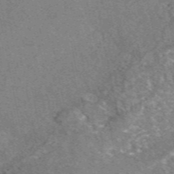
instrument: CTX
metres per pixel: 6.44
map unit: eAb
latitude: 48.7246
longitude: 109.6155
